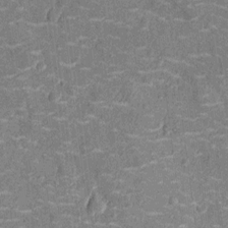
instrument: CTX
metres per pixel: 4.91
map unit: Nhu
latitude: -14.2929
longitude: -23.7072
